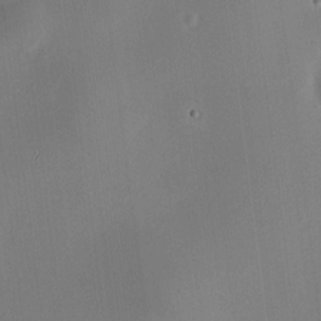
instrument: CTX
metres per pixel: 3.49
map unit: HNhu
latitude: 9.5371
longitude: 10.2740
